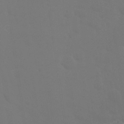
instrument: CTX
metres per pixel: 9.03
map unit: Nhu
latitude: 25.8205
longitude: -56.6868
